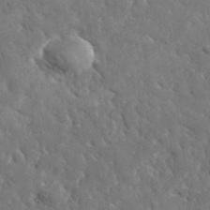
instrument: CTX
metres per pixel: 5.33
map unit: lHvf
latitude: 35.6316
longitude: -87.0836
